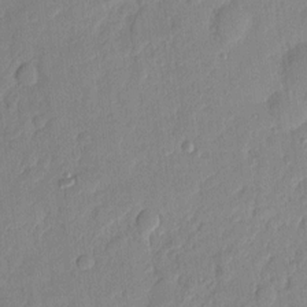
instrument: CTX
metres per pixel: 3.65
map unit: eHh
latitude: 6.0255
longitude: -72.6113
